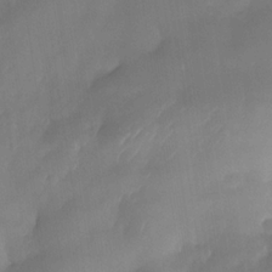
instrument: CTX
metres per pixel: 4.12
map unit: Nhe
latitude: -34.0850
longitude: -145.8016
